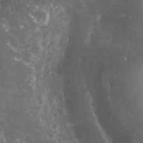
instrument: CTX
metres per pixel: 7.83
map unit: eHh
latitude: 34.0255
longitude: -62.0255
